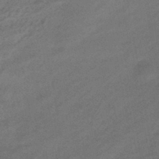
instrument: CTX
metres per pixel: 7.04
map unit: eHb
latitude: -43.4643
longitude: 86.1039
